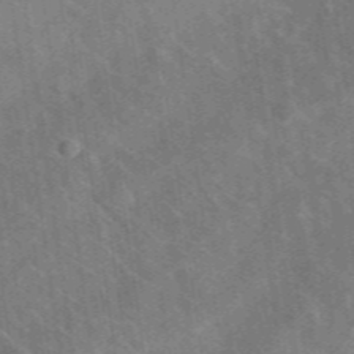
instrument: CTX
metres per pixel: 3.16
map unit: lHvf
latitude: 37.2348
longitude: -91.1025
